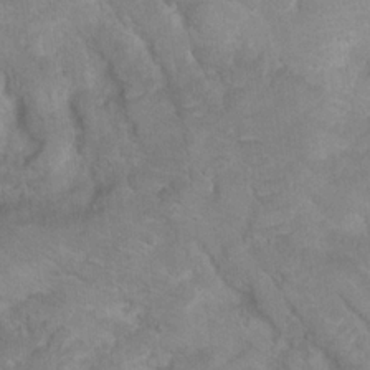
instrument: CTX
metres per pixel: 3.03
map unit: Hto
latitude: 17.4615
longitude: -38.8569
